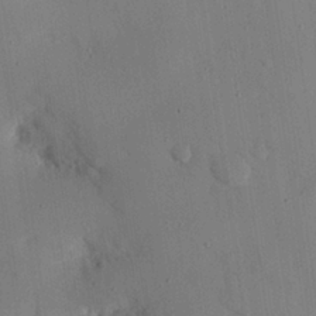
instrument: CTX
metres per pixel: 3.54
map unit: eHh
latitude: 27.4049
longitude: -79.6694
